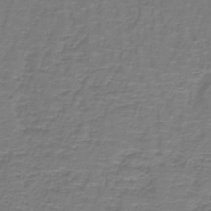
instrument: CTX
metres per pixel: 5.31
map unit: lHb
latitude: -41.7100
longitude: 57.0864
